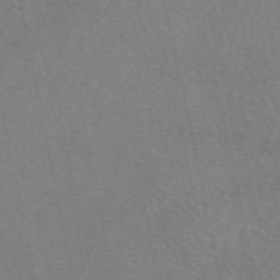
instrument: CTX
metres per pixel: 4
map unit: eAb
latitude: 50.4034
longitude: 106.2551
